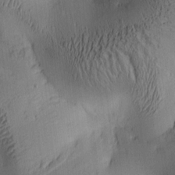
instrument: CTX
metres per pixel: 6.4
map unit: lAa
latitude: 5.7827
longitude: -113.9150
